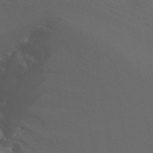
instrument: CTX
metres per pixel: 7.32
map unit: Ht
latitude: -10.2173
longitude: -38.1389
